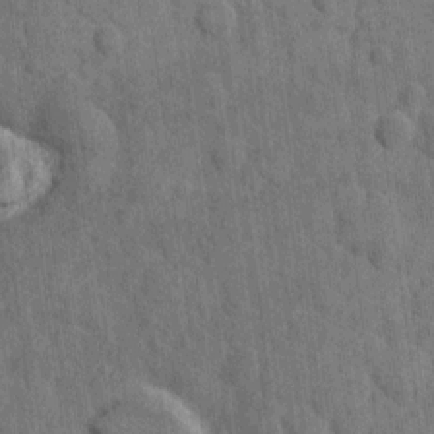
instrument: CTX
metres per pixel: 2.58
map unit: eHh
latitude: 9.8017
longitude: -66.3278
